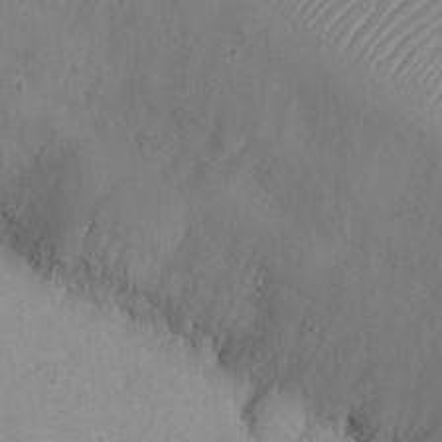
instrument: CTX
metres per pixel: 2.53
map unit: eHh
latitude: 23.4426
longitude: -66.3089
